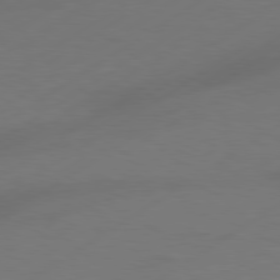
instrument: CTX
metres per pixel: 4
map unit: Hpe
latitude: 78.4601
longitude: -127.9150
